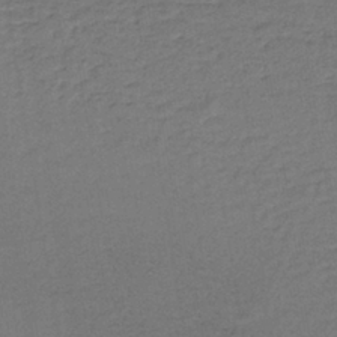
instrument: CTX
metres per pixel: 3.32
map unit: lHb
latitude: -39.0298
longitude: 59.3320
